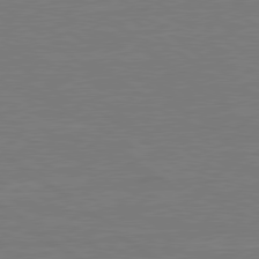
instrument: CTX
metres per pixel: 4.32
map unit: lApd
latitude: 79.1214
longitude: -93.8772
